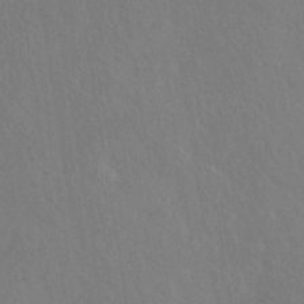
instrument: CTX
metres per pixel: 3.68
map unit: HNhu
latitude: -41.1809
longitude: 97.2565
